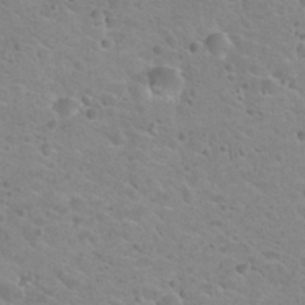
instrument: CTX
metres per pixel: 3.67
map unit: Hto
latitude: 24.1388
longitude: -49.8394
